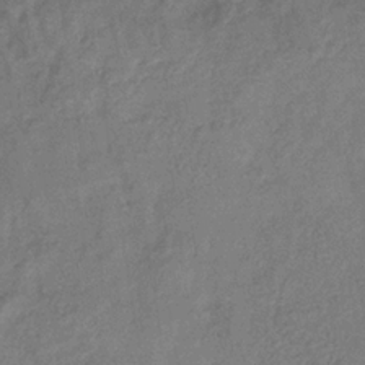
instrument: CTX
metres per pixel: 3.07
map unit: eHb
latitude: -33.6533
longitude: 76.5574
